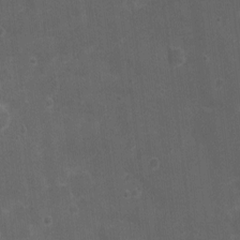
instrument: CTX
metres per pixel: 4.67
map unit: Nhu
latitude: 3.1214
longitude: -17.0647
